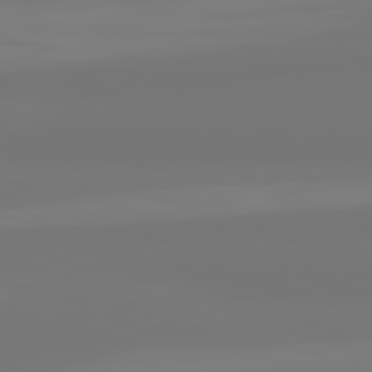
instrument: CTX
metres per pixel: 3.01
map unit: lApd
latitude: 82.0633
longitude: -176.2333
